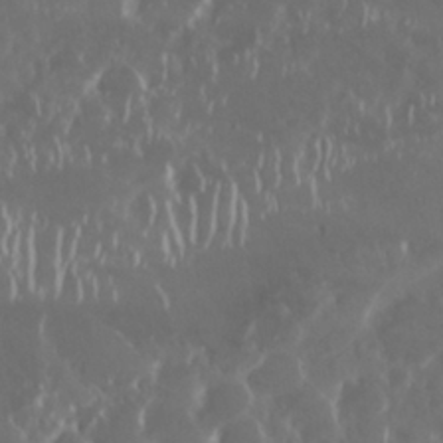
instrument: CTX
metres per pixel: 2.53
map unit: Nhu
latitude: 29.2726
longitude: -59.6127
